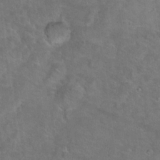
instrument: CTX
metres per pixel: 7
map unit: Hto
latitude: 18.8002
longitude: -43.6505
